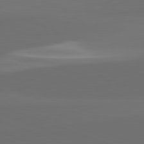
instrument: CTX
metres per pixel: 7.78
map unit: lApd
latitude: 82.1011
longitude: 135.9556
